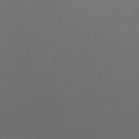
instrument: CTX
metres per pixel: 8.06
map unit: Htu
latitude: -6.8219
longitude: -71.5938
